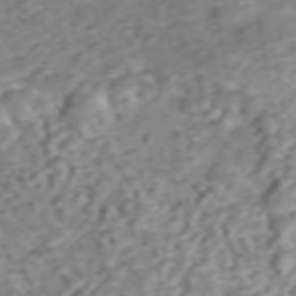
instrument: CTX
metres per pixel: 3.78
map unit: ANa
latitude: 45.8772
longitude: 21.8422
